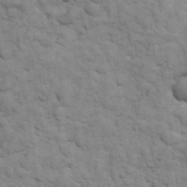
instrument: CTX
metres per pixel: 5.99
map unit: eHh
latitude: 32.4412
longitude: -67.8016
